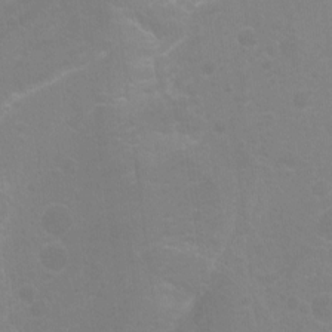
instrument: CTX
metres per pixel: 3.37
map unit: Hto
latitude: -7.3509
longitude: -45.1781
